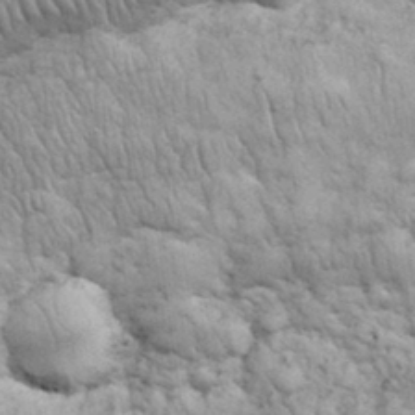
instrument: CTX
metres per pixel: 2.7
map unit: eHh
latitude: 32.2711
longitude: -67.9717
